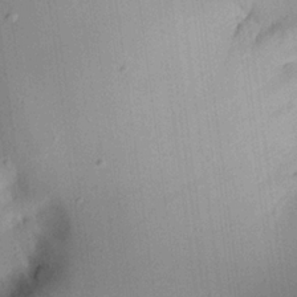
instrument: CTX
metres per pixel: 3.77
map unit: Aa
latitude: 20.6869
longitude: -147.1592
